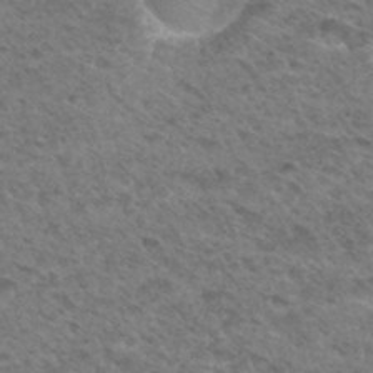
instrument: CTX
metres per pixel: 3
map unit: Hto
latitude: 33.2348
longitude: -49.1025
